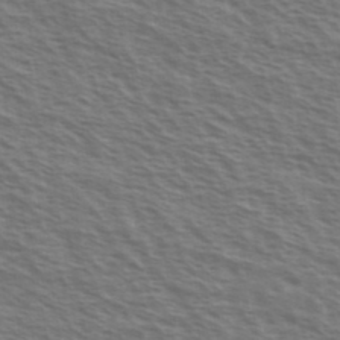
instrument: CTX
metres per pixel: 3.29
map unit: Ave
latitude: 38.2333
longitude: -111.4049
